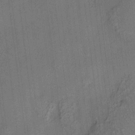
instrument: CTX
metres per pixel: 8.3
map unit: HNhu
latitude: 12.1767
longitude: 9.5399
